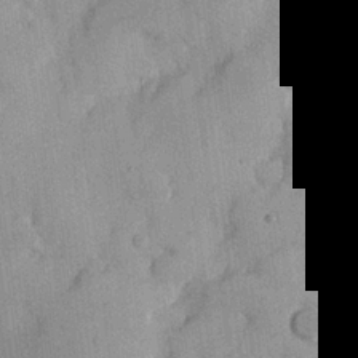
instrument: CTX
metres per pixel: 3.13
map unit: Hve
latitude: 25.7827
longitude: 147.3132
